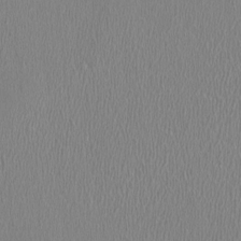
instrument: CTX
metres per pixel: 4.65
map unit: HNhu
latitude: -0.9920
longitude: -1.9150
